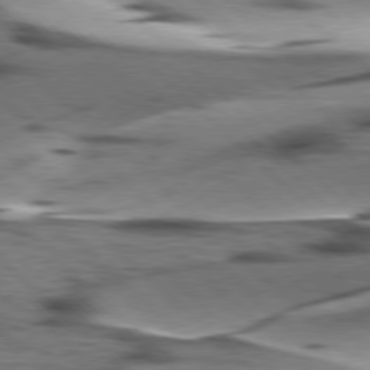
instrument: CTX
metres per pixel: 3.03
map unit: lApd
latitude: 77.5371
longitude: -49.2537
